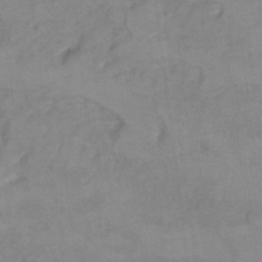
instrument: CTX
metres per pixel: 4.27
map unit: Hto
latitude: 7.2726
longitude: -35.3670
